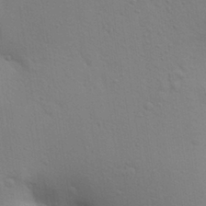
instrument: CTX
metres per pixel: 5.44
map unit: Aa
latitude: 29.7638
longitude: -147.2726
